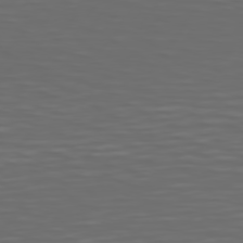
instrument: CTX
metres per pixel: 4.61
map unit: Hpe
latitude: 75.0270
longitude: -125.6693
